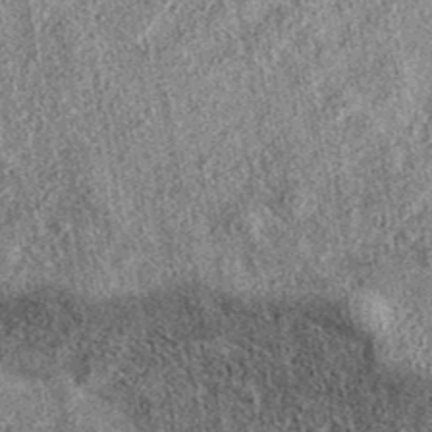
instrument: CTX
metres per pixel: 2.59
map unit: eAb
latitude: 37.7072
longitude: 108.7085
